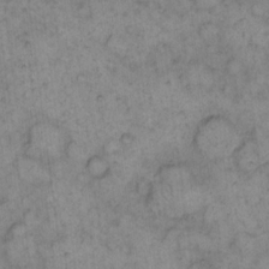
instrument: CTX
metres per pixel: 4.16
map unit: eHh
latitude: 14.0822
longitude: -65.2915
